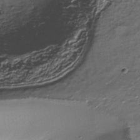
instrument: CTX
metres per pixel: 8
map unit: Nhe
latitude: -35.8044
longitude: -90.7246
